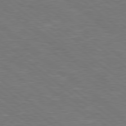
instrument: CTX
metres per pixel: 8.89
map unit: Hpe
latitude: 78.6302
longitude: -153.3293
